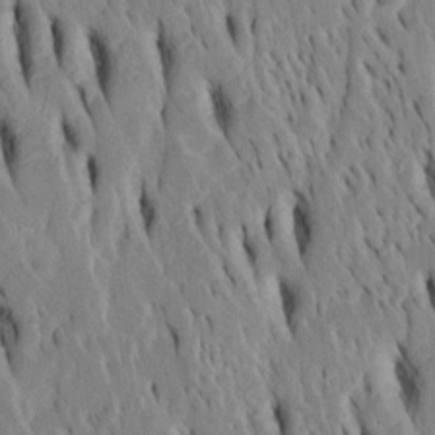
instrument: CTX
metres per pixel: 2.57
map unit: Htu
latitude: -4.0283
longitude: 151.2942
